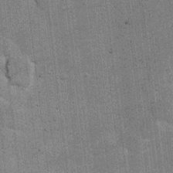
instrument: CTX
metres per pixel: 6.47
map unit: Ht
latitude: 8.7624
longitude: -36.9136
